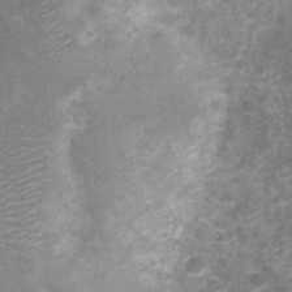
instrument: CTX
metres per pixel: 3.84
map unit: Nhu
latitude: 2.2144
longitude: -15.7828
